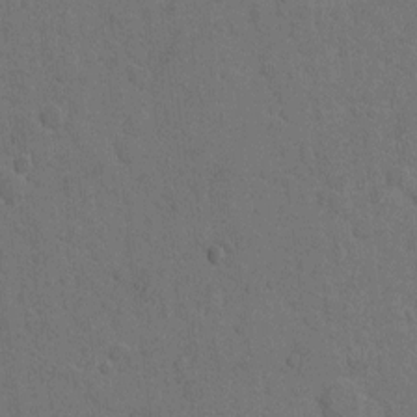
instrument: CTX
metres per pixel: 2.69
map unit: Hto
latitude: 7.4804
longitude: -62.7058
